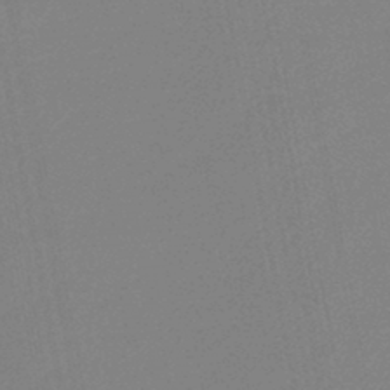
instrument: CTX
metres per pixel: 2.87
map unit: lHb
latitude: -45.6722
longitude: 74.8030
